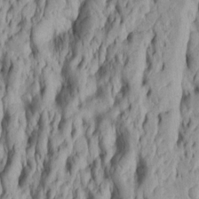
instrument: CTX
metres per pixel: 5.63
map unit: Htu
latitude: -5.7099
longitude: 151.5966
